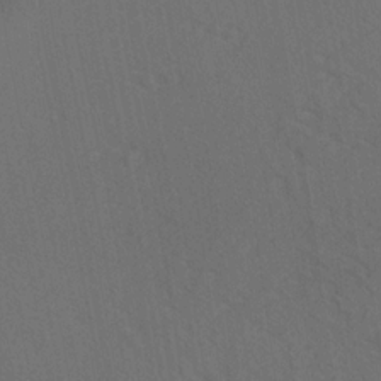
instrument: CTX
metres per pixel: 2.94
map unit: lAvf
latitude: -8.8786
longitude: -121.1215
